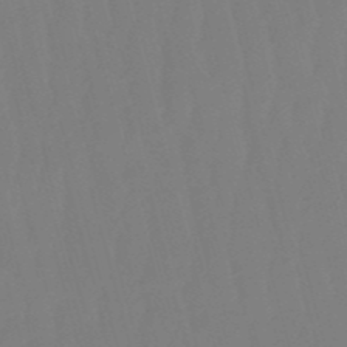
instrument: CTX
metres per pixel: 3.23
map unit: eHb
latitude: -50.7841
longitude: 75.5588
